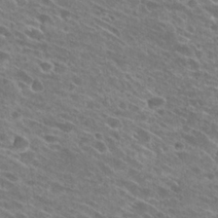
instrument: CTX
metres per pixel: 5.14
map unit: Hto
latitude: 26.3089
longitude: -41.8205
